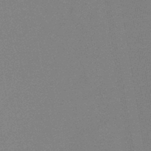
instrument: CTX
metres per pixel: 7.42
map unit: HNb
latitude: -44.2551
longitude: -41.7449
